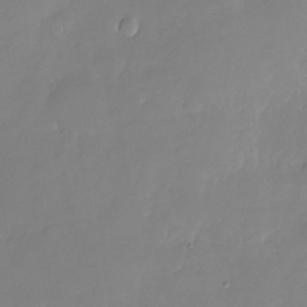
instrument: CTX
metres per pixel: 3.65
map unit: Nhu
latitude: -22.1984
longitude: -71.9717
